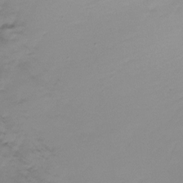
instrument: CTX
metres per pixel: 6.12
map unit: Ht
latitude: -14.8030
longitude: -42.3467
